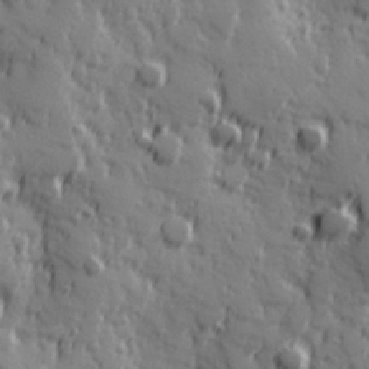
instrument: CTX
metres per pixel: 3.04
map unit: Hve
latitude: 25.7260
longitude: 146.5573
